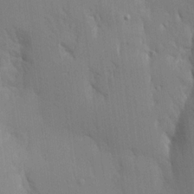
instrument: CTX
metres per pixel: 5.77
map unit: Aa
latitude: 16.4412
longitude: -148.8569
